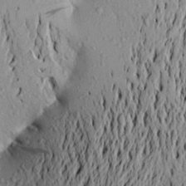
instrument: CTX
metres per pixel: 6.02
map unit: Aa
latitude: 20.7247
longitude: -149.8772
